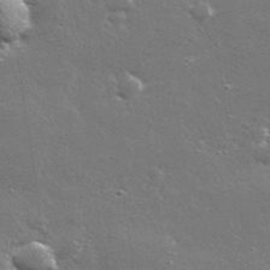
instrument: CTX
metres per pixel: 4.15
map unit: lHvf
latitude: 32.1578
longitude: -91.4993
